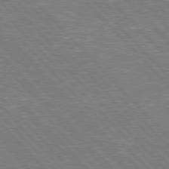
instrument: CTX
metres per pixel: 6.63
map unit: Hpe
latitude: 76.6868
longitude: -151.0836
